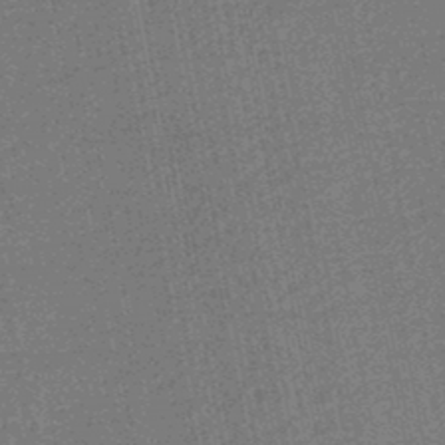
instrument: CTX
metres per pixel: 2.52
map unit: HNhu
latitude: -48.1228
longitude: 99.3321
